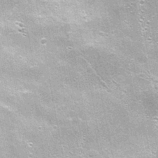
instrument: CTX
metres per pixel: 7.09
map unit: Nhu
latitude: 1.7638
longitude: -16.9513
